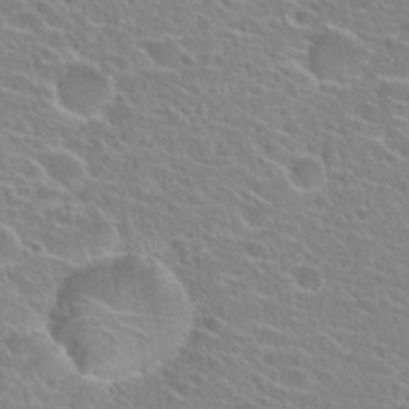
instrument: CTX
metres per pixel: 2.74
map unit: Hto
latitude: 24.2711
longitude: -45.1025
